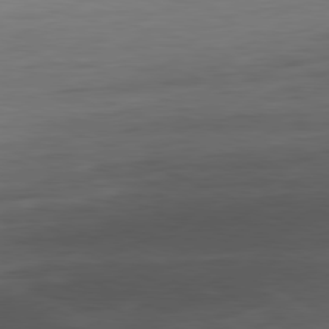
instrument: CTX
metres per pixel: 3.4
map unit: Ap
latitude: -81.6722
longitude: -76.5923
